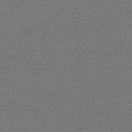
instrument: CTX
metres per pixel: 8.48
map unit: lHb
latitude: -42.7274
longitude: 53.5966
